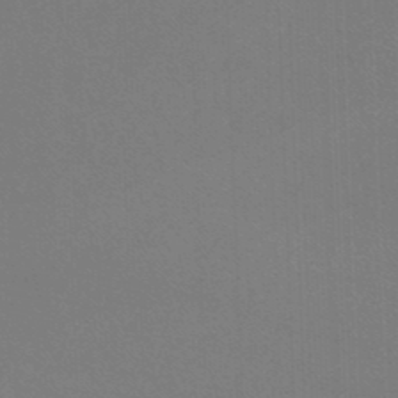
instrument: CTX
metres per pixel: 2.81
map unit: lHb
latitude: -45.8989
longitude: 63.7288
